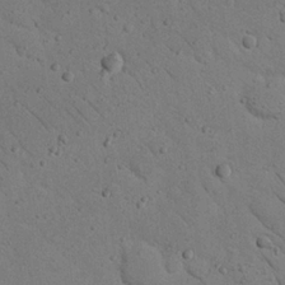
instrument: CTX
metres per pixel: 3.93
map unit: Nhu
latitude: 22.7624
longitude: -74.9892
